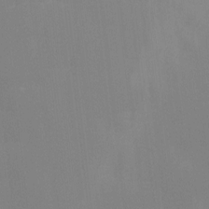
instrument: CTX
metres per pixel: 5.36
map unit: Ave
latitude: 2.4601
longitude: -112.8758
